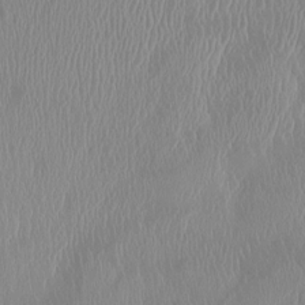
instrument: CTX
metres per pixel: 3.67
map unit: HNhu
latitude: 1.3670
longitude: -6.2900
